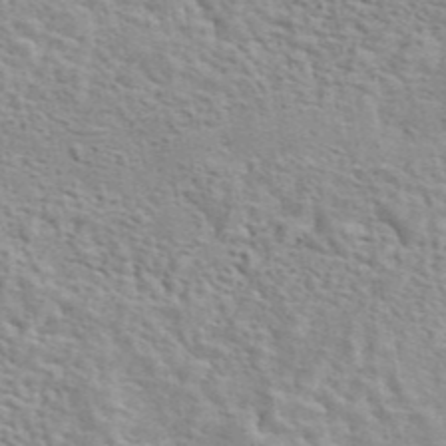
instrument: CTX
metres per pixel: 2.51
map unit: eAb
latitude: 44.2522
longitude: 110.2172
